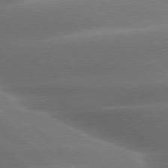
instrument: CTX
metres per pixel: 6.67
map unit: lApd
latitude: 79.3860
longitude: -116.0255
